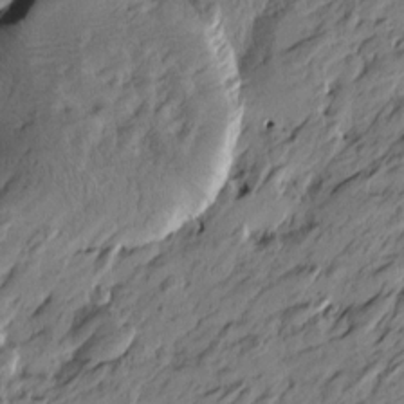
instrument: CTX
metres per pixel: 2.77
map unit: Htu
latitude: -5.7855
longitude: -178.8569
